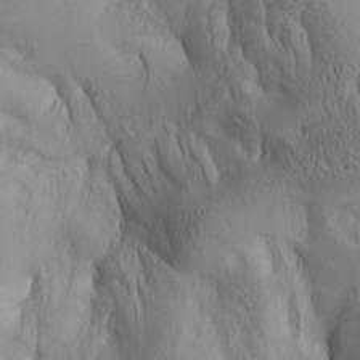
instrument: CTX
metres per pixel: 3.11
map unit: lAa
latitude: 5.3482
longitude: -114.1199
